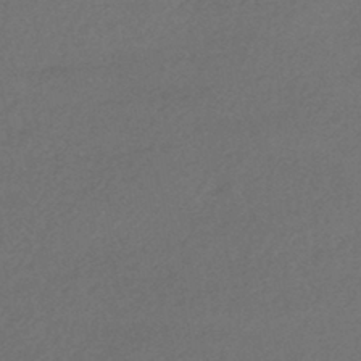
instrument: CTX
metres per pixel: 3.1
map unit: HNhu
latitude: -43.5966
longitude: 95.1242
